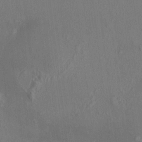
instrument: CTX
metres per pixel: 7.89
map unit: HNhu
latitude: 4.9514
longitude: 7.1620
